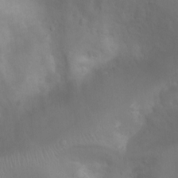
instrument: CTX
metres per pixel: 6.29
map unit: Ht
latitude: 2.6679
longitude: -22.4223
